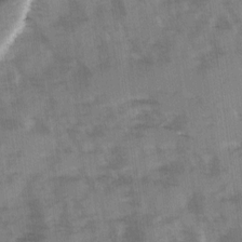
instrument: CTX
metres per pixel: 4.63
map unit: Ave
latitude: 0.4412
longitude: -110.7058
